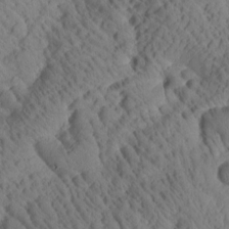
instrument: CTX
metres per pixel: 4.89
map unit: Htu
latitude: 0.8569
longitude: 176.2551
